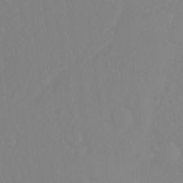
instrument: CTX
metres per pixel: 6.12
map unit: Ht
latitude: -15.1054
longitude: -55.4048
